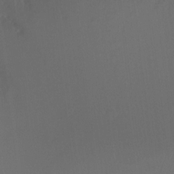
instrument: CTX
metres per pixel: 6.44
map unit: Ht
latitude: -9.5021
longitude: -37.8961
